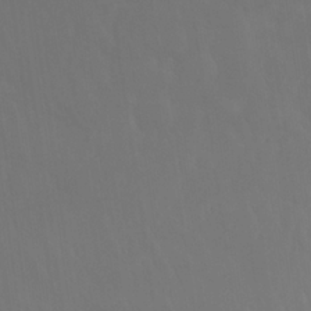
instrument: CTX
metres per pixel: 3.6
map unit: Nhu
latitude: 22.9136
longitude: -66.2333
